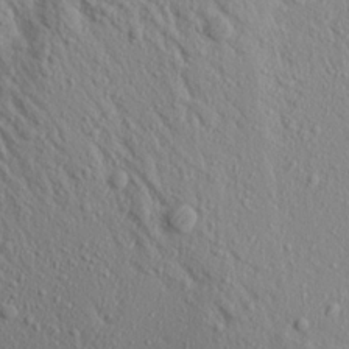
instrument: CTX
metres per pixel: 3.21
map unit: Aa
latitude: 18.9702
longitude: -147.6883
